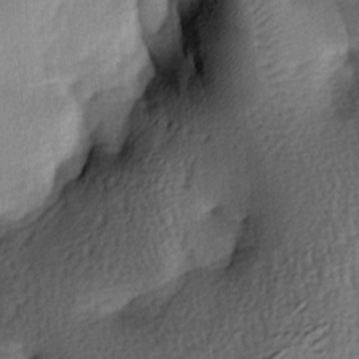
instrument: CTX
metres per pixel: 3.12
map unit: lAa
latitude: -8.1795
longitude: -124.8946
